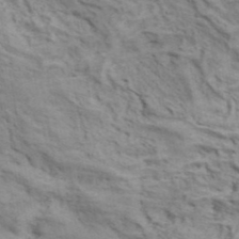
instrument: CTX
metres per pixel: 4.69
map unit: ANa
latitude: 41.8961
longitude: 17.5399
